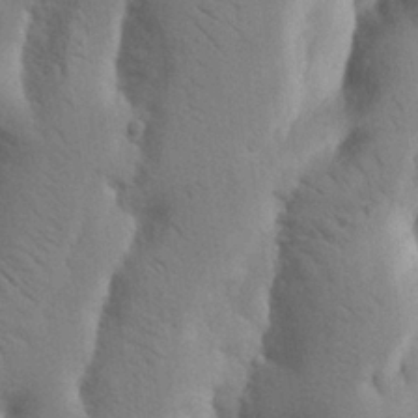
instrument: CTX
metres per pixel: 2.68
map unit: Nhu
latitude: 19.5371
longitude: -76.0444
